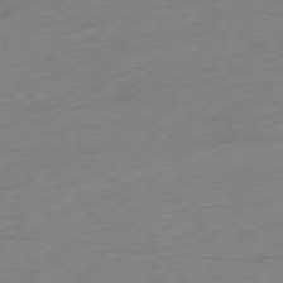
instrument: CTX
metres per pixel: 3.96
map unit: Ap
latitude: -77.8233
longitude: -78.8191
